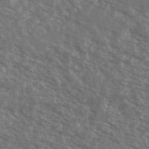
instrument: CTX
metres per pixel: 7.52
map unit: Ave
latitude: 40.0255
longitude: -109.3292
